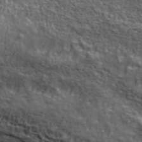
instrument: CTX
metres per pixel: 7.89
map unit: lHvf
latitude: 37.8017
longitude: -90.5735
